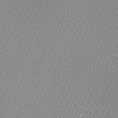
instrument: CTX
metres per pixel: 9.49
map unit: lHb
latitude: -43.2187
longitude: 71.0675
